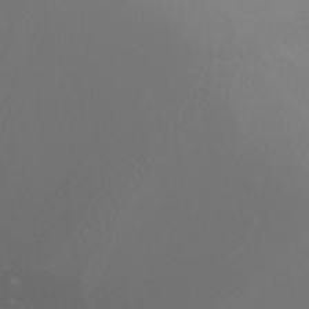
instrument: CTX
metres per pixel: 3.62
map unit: Ht
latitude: -14.7652
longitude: -42.9892
